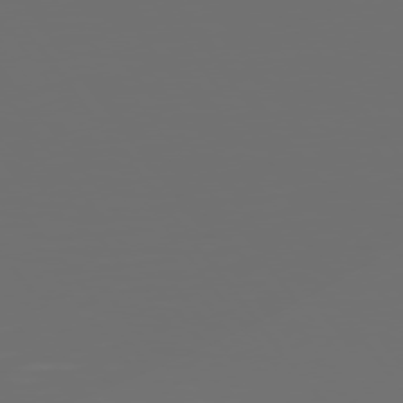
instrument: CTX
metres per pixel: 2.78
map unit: Hpe
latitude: 75.2537
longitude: -126.6869
